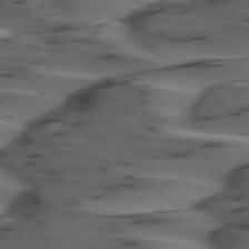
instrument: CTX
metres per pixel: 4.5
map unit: lApd
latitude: 75.1025
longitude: -70.8569
